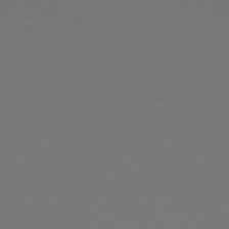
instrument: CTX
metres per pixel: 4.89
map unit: Hpe
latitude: 76.9513
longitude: -133.8394
